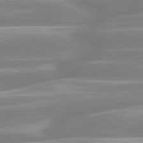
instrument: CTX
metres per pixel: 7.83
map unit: lApd
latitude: 80.5735
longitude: -129.3482
